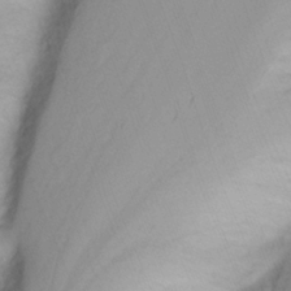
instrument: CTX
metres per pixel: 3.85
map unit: Nhu
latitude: -3.0864
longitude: -71.9906
